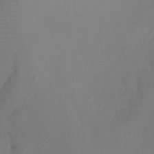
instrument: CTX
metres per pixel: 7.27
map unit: Ht
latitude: -3.2375
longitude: -25.2537
